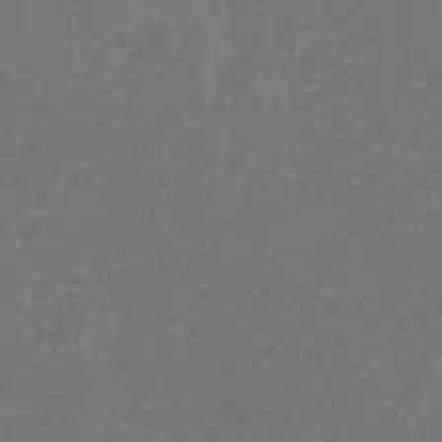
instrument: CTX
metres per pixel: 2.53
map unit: Hto
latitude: -8.2172
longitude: -44.0822
